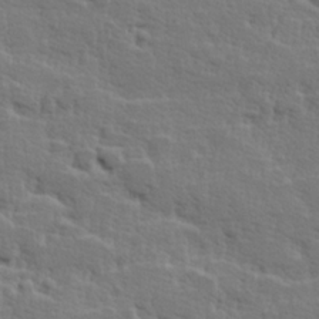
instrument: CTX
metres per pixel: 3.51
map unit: Hve
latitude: 25.5749
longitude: 144.5007
